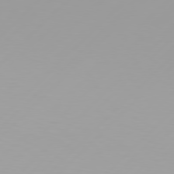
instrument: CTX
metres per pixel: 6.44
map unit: Hpe
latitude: 77.7827
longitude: -138.7435
